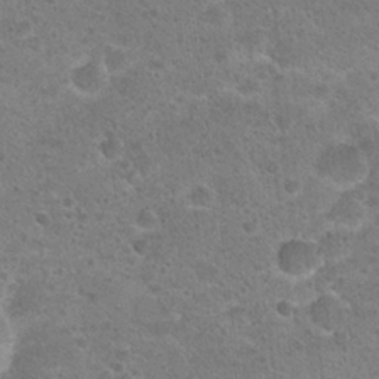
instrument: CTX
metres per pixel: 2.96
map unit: Hto
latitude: 22.3845
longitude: -49.0458
